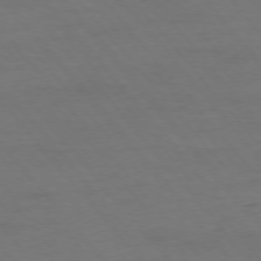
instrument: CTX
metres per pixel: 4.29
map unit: Ap
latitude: -76.2362
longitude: -88.5735
